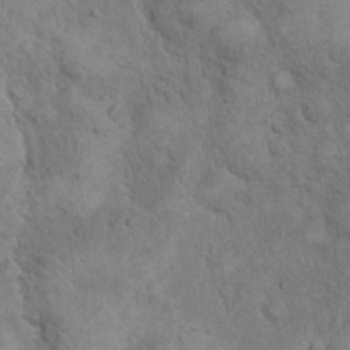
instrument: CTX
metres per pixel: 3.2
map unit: Hto
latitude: 18.4223
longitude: -61.0458
